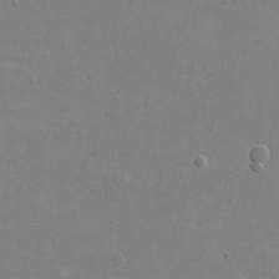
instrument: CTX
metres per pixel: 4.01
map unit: eHh
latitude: -3.1809
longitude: -74.8758
